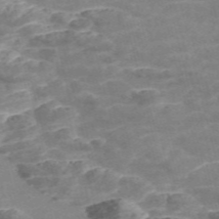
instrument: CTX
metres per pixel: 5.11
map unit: Nve
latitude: -57.0297
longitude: 51.2943
